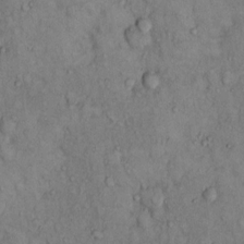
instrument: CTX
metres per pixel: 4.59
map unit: Hto
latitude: 11.2348
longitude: -60.0444
